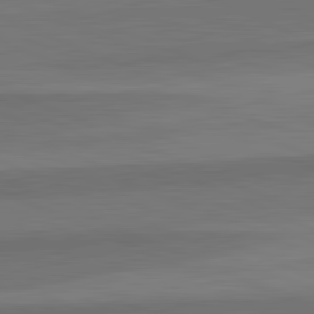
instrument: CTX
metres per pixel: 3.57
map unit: lApd
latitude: 82.6490
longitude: 157.6911
